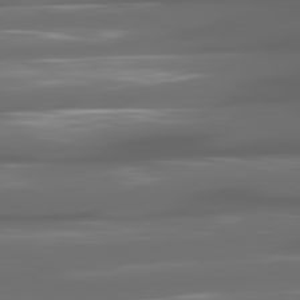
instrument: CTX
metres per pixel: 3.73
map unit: lApd
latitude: 80.7624
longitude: -141.1970
